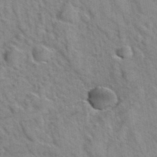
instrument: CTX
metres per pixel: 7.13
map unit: Hto
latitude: 38.6301
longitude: -44.8947
